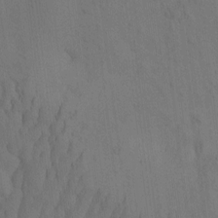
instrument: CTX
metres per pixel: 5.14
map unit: eHh
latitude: -2.0283
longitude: 16.4440
